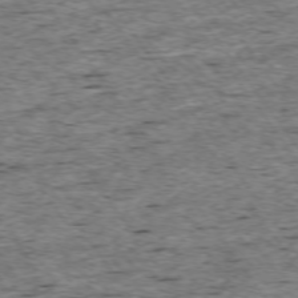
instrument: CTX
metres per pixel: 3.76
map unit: Ap
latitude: -74.4251
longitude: -87.8016
